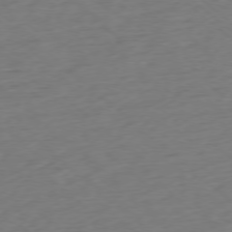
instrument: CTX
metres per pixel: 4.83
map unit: Ap
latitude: -77.5966
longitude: -77.0647
